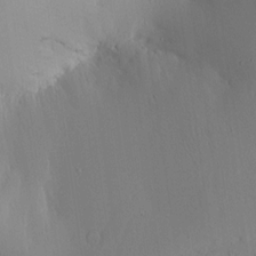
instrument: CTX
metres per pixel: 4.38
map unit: lAvf
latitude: 4.5735
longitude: 159.6910
